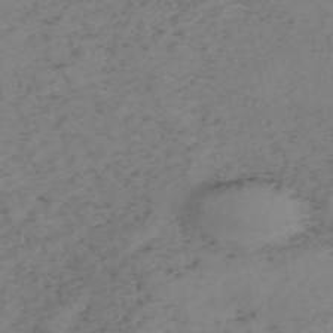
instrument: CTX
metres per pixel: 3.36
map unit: HNb
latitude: -55.2187
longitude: -48.5357
